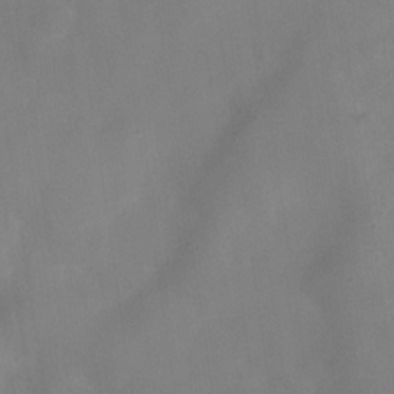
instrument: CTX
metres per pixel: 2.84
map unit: Hve
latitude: -32.2929
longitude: 93.7855
